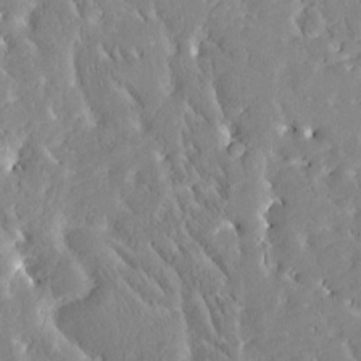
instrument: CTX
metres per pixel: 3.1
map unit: Htu
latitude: -3.9745
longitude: 174.2928
